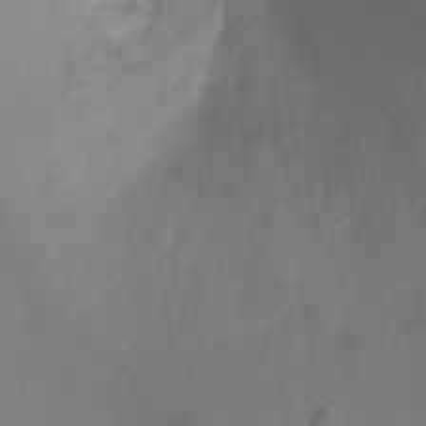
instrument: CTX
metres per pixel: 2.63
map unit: Ht
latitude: -0.5196
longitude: -35.2914
